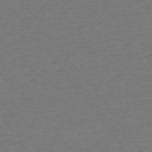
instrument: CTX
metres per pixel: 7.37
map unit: Ap
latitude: -75.1054
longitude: -84.6302
